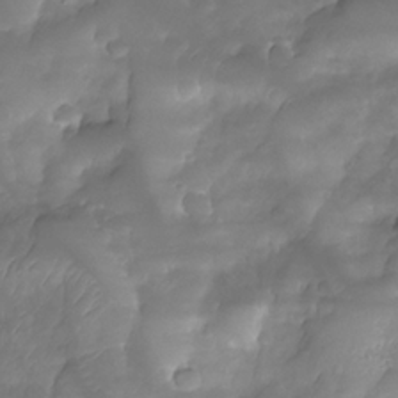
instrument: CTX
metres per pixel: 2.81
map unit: Nhe
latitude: -33.8989
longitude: -146.1200
